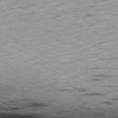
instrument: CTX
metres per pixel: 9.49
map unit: Ap
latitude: -81.1431
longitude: -69.9150
